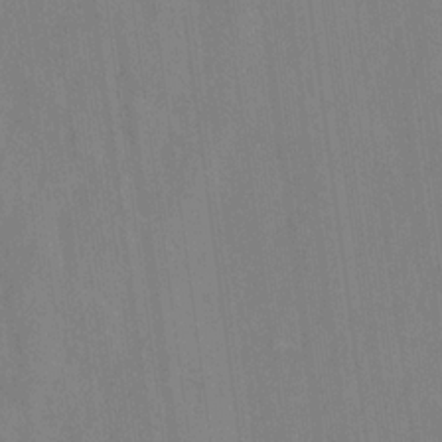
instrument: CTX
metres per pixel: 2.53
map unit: HNhu
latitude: -29.0864
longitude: 66.8975
